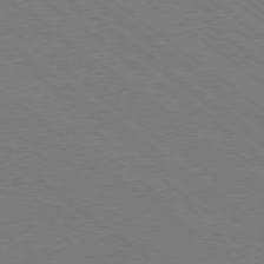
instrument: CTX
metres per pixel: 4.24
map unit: Ap
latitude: -78.7085
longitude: -83.3292
